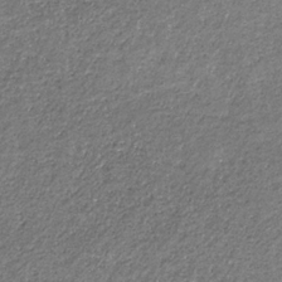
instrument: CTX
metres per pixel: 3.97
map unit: eHb
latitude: -31.0108
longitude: 69.0864
